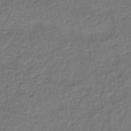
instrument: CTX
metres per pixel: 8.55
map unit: lHb
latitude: -35.5399
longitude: 62.5951
